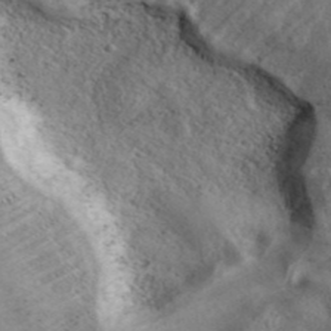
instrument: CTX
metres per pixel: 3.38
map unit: ANa
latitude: 40.6301
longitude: 17.8045
